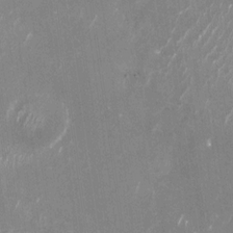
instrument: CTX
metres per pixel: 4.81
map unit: Nhu
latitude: -28.9731
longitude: -76.2900
